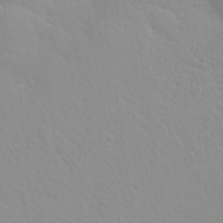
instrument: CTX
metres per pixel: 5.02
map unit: Hto
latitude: 20.2145
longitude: -33.8394
